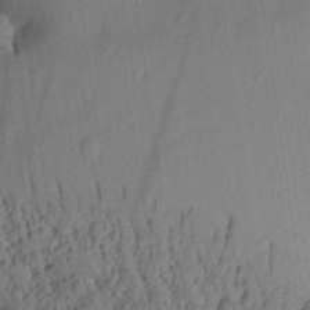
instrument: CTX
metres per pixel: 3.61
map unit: Aa
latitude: 29.9906
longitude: -132.8002
